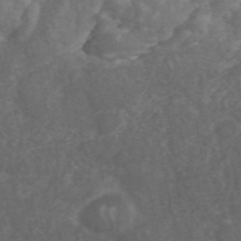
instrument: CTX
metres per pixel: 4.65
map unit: ANa
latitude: 46.2334
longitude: 26.9352
